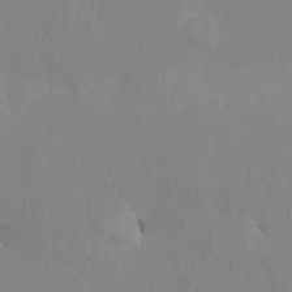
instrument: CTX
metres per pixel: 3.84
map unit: HNhu
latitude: 7.5749
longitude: -1.6694
